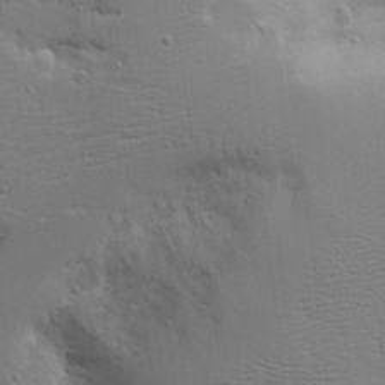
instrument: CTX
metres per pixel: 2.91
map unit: Aa
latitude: 18.3278
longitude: -125.6505
